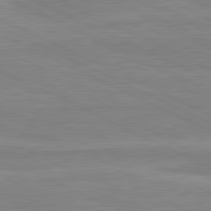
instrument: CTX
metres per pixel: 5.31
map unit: lApd
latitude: 81.0647
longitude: 169.6155
